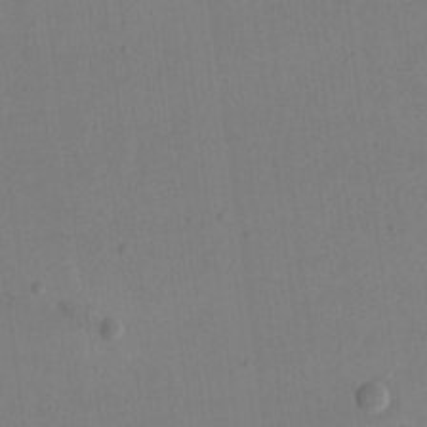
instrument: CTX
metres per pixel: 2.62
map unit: eHh
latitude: 16.6868
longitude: -67.6505
